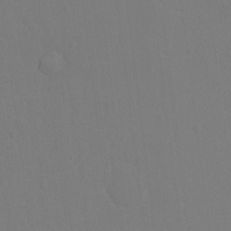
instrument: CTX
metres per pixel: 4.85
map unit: Hto
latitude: -10.6141
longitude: -37.2915
